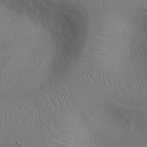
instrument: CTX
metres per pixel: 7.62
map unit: Ht
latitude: 0.2522
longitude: -13.4616
